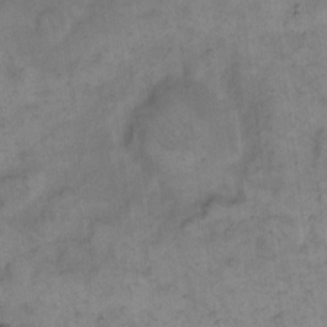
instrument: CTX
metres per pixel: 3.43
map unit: eHh
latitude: 14.0633
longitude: -66.1955
